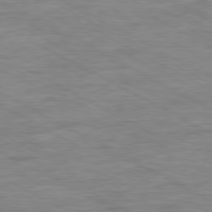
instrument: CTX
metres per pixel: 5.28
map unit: Ap
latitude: -80.6330
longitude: -76.8191
